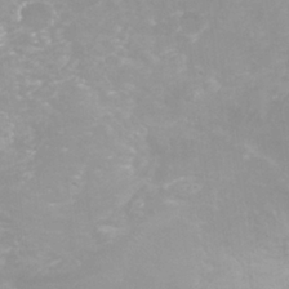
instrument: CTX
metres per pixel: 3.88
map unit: Nhu
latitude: 25.5938
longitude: -53.0837
